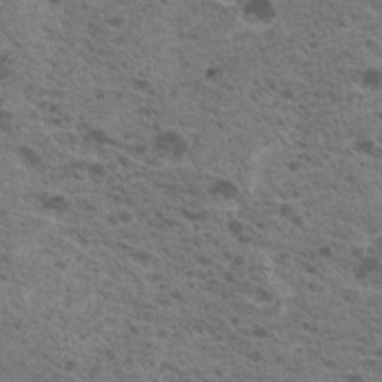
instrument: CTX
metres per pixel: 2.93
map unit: Nhu
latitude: 19.4237
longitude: -31.3671
